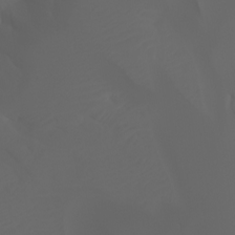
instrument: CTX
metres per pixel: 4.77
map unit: Ht
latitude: -3.8233
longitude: -61.6694
